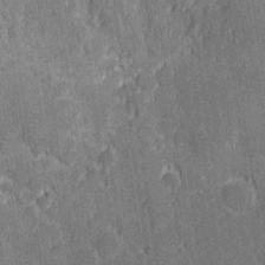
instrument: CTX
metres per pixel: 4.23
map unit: Hve
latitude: 27.5560
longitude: 144.1417
